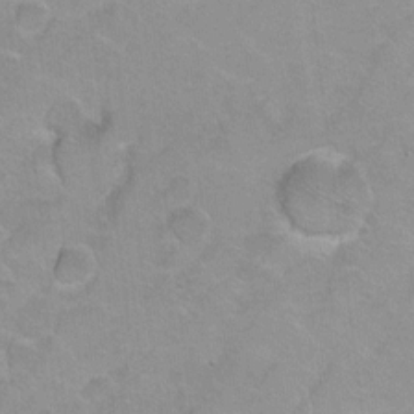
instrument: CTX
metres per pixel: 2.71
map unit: Hto
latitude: 2.6112
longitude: -32.7624
